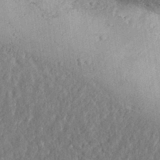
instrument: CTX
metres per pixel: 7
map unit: Aa
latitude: 31.7261
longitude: -144.3278
